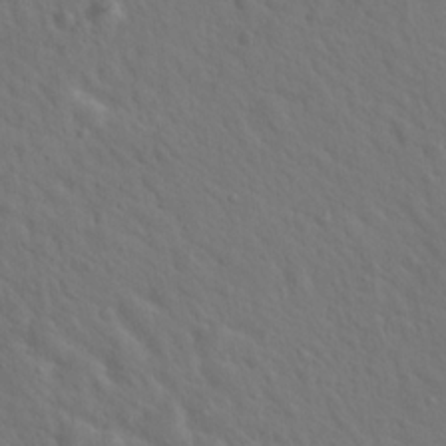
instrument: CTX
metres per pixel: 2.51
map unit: Hto
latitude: 19.7638
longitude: -54.4979
